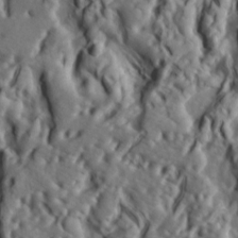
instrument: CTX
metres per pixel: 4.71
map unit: lAa
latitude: -7.5210
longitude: -123.9717
